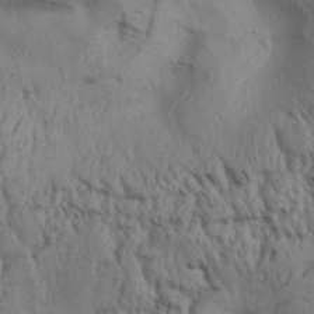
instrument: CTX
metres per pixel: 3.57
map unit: Aa
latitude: 32.2900
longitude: -135.9717
